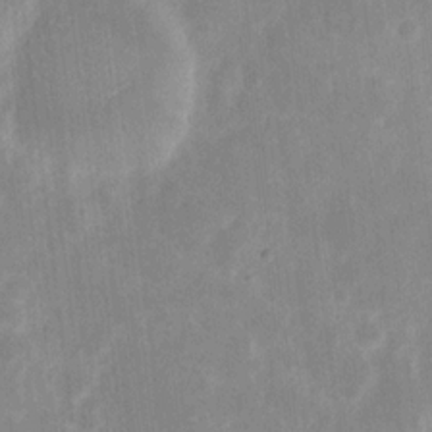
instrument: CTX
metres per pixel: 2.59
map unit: eHh
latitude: 6.9703
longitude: -69.7828
